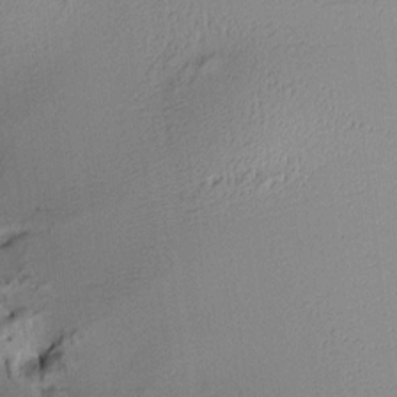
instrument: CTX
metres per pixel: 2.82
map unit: HNhu
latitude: 8.5546
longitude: 14.3118
